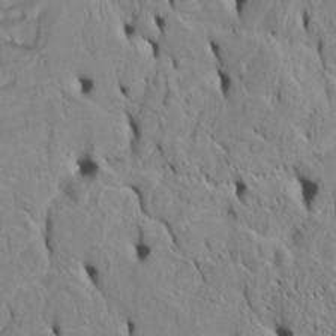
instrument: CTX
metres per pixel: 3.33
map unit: Htu
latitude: -4.8030
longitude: 152.0850
